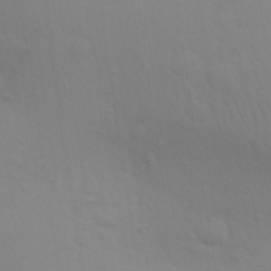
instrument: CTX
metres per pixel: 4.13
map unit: Aa
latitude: 28.8569
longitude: -132.0822
